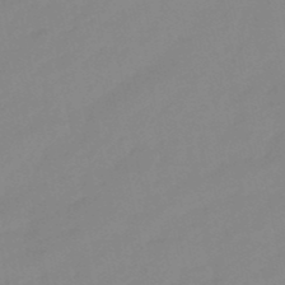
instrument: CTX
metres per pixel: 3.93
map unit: lHb
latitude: -48.7463
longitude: 80.6519
